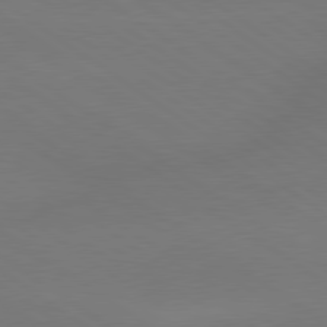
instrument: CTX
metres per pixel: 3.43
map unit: lApd
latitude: 79.4427
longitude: -151.5560
